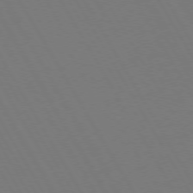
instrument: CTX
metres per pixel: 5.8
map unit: Hpe
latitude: 73.0270
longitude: -127.5560
